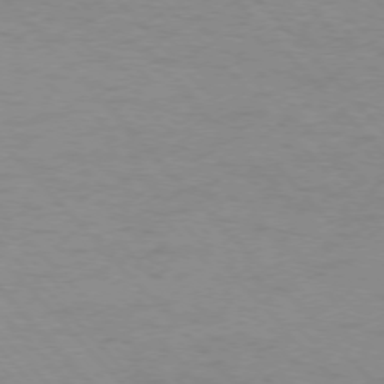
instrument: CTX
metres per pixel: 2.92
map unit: Ap
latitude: -76.6330
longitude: -61.0836
